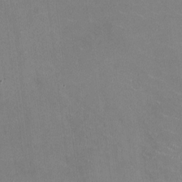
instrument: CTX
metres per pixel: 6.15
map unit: HNhu
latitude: -0.8597
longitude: -2.3467
